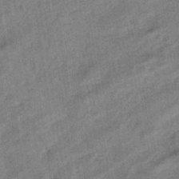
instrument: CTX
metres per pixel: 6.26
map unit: eHb
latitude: -43.7477
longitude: 84.6140
